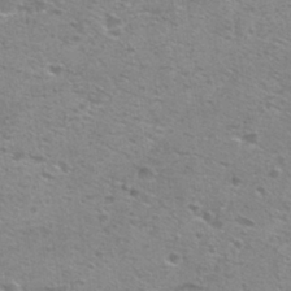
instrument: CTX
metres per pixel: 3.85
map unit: Nhu
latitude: 29.1025
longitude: -48.9325
